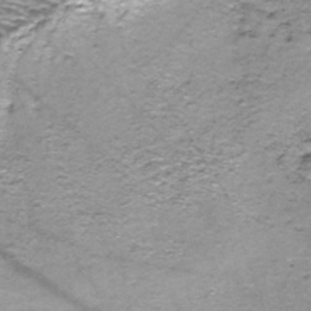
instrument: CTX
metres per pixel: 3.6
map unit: Nhe
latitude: -45.5021
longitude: 153.1431
